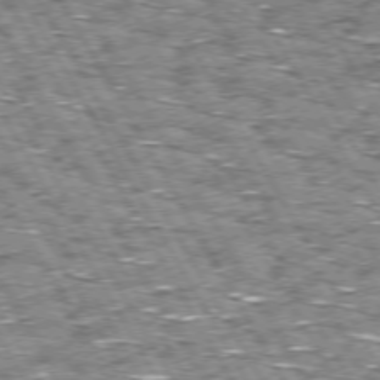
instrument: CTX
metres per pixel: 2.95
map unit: Hpe
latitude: 72.9325
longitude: -125.7449
